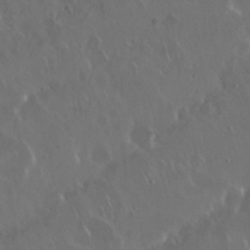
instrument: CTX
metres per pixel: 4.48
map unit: Nhu
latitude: 29.5749
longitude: -59.8772
